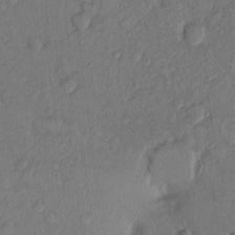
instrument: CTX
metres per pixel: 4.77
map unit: Nhu
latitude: 1.1592
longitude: -14.0255
